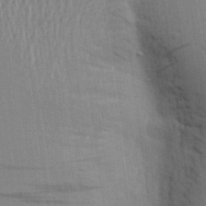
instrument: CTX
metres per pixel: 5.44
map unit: Aa
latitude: 19.7260
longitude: -143.4049
